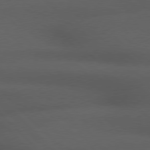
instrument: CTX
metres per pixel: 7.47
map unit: Hpe
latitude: 77.3859
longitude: -155.9339
